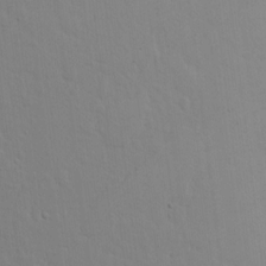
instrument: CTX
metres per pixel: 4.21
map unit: lAvf
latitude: 8.5546
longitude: 169.3320
